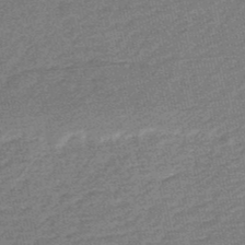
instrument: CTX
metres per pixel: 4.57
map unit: HNb
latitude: -48.5574
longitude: 57.6722
